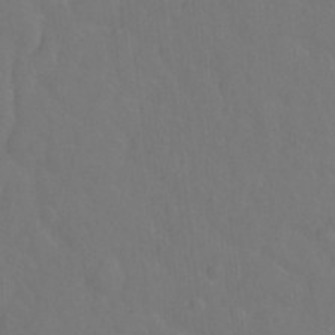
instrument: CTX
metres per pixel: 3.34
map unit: Hto
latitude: -2.4628
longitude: -34.6301
